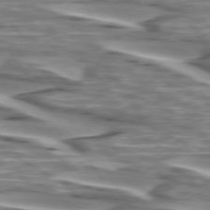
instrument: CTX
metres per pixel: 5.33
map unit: lApd
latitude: 74.4223
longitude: -57.6315
